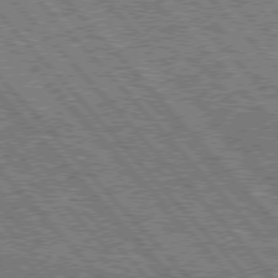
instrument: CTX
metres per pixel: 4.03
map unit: Hpe
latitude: 75.9906
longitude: -126.6869
